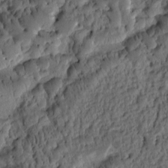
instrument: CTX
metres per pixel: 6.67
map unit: eHh
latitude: -0.8597
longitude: 15.8612
